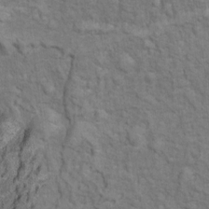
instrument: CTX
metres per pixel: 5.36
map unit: Ht
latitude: 10.1389
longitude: -39.5938
